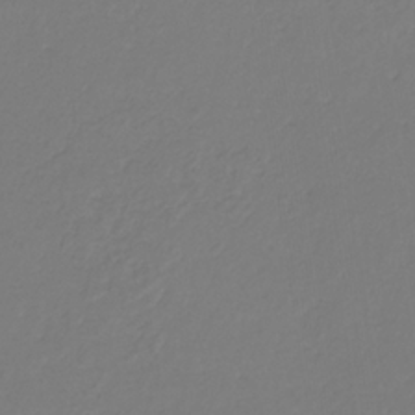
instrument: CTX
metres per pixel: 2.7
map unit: eHb
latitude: -30.4251
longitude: 63.3887
